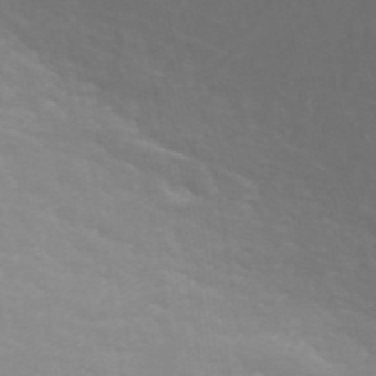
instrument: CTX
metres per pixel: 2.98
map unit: ANa
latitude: 43.0459
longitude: 23.3321
